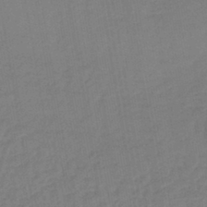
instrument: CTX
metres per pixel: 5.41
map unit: lHb
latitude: -43.0675
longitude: 73.8800
